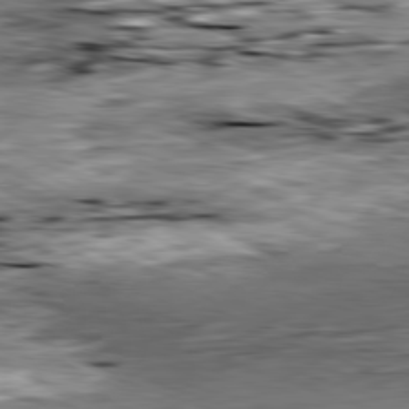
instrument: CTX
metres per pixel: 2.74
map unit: Ap
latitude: -81.4455
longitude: -88.7058
